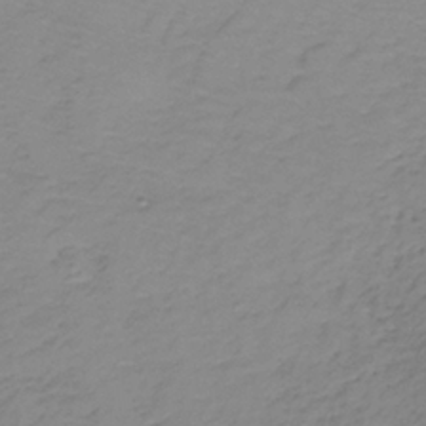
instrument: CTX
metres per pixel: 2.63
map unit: lHb
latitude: -33.4644
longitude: 67.5777
